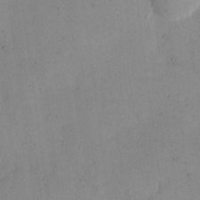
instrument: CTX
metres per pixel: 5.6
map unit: eHh
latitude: 11.6883
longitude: -61.9528
